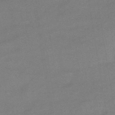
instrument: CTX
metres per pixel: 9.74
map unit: eHb
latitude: -42.9541
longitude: 85.8233
